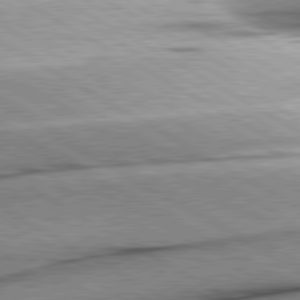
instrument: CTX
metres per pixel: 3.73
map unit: lApd
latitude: 80.4223
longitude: -156.7057
